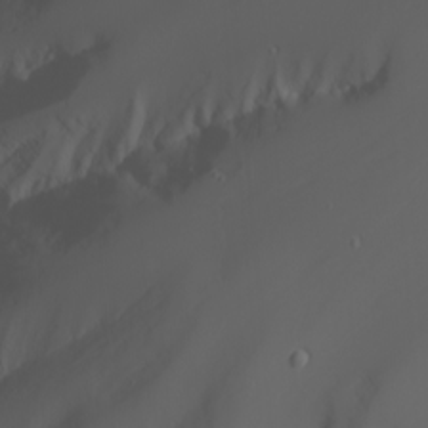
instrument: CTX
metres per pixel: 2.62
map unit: Nhu
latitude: -7.1809
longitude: -88.1200
